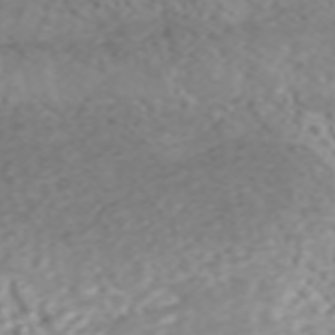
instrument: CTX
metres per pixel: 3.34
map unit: ANa
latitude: 44.8002
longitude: 22.2929
